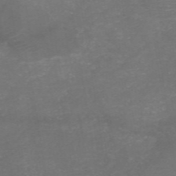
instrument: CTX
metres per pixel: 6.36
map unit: HNb
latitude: -50.1417
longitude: -45.4426
